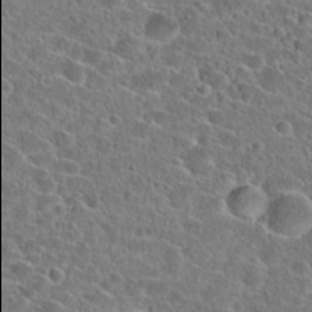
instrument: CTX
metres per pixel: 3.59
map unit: Hto
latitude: 24.9135
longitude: -45.9906
